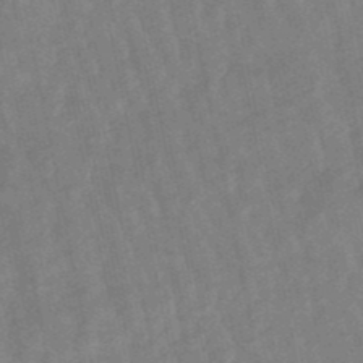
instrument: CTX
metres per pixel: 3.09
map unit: lHb
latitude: -48.7275
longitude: 78.2550
